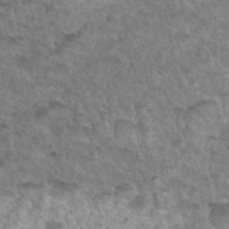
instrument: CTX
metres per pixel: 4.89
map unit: Hto
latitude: 34.3089
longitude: -49.4993
